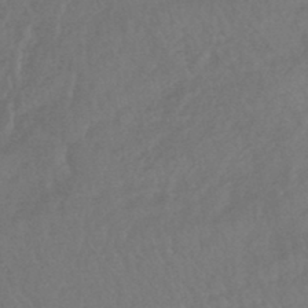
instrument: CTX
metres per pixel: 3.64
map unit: HNhu
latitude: -46.2361
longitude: 91.5399
